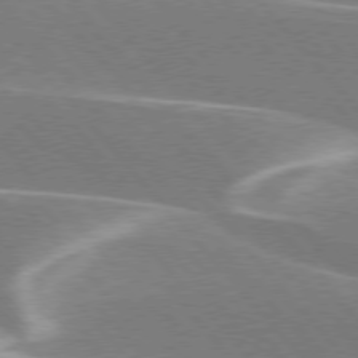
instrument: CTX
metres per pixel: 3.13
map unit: lApd
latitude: 76.2333
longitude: -63.5938
